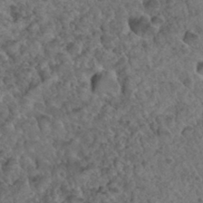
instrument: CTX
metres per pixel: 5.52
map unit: Hto
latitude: 35.0080
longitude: -49.3671
